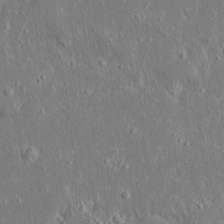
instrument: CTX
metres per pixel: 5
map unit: Ave
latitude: 17.5371
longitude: -140.6301
